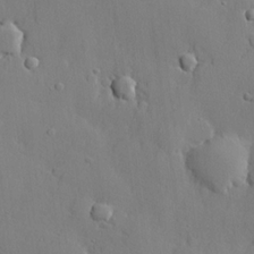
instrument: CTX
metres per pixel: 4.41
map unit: lHvf
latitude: 21.8395
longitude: 145.1053
